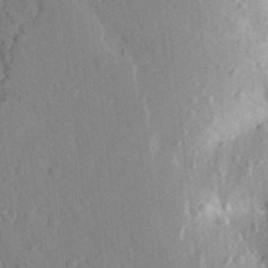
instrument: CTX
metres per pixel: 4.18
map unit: Aa
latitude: 25.4048
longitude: -150.2711
